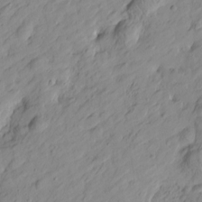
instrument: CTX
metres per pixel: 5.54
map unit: Htu
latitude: -1.0676
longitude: -175.0270
